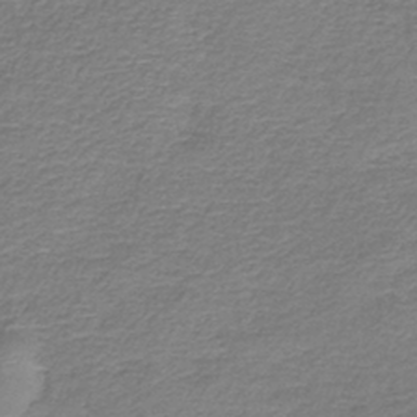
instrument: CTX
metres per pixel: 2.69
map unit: HNb
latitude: -36.6707
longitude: 50.9542
